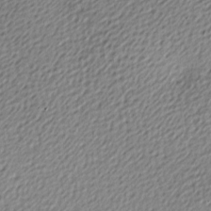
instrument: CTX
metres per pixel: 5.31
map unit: lAa
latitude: -9.8233
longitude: -126.5924
